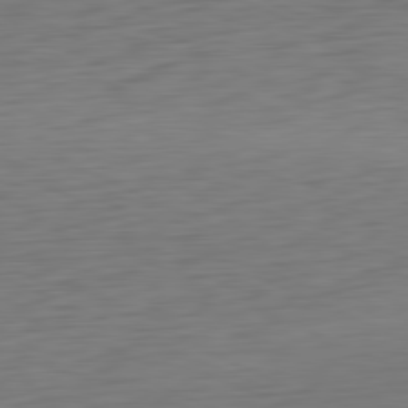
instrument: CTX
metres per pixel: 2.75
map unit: Ap
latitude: -81.3132
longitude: -59.9150
